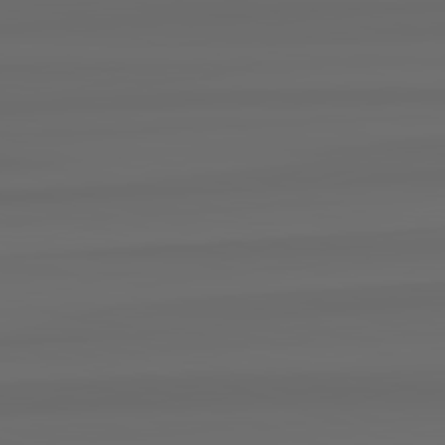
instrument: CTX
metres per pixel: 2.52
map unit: lApd
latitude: 82.8569
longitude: 175.9745
